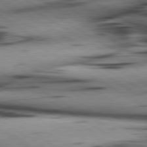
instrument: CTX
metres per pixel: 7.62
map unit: lApd
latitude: 80.4601
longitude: 158.4440
